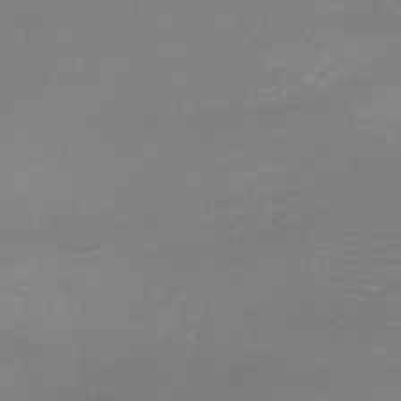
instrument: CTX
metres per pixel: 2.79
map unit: HNb
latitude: -50.9542
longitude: -50.2144
